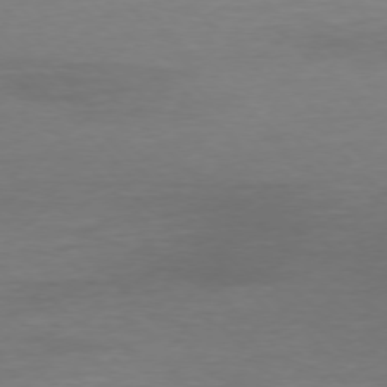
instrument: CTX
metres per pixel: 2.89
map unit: Ap
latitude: -76.9731
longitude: -71.1025
